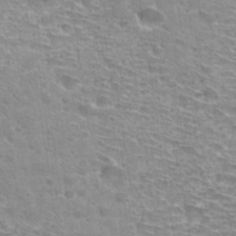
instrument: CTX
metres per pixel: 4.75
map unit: Hto
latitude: 33.6883
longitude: -39.8394
